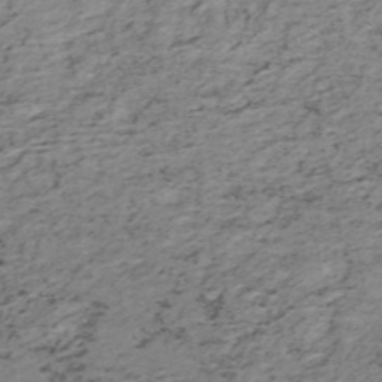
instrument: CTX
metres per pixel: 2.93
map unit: HNb
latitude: -51.7100
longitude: -53.3860
